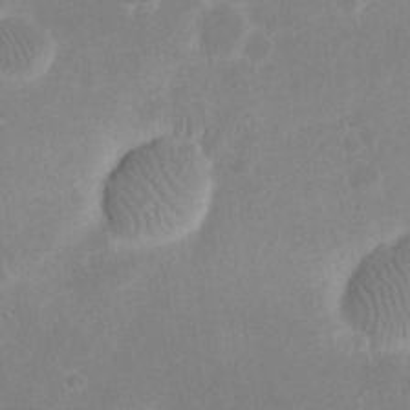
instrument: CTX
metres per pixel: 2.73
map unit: eHh
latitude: 20.5924
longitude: -69.1403
